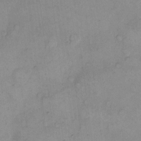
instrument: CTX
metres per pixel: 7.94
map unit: eHh
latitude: 11.2159
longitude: -64.5546
